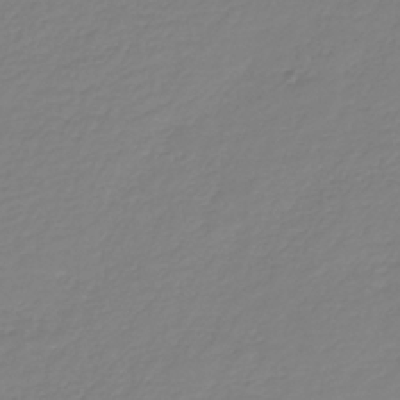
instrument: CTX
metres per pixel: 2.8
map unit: HNb
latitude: -35.9745
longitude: 51.0108
